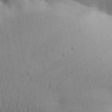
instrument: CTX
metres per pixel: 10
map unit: Aa
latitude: 29.6883
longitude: -146.5735
